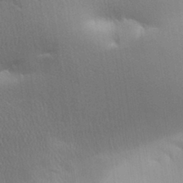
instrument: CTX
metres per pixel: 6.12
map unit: Aa
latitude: 32.6113
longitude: -141.0269
